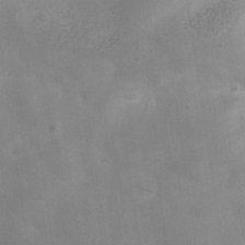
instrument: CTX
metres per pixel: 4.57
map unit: Hve
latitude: -31.4265
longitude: 93.8044
